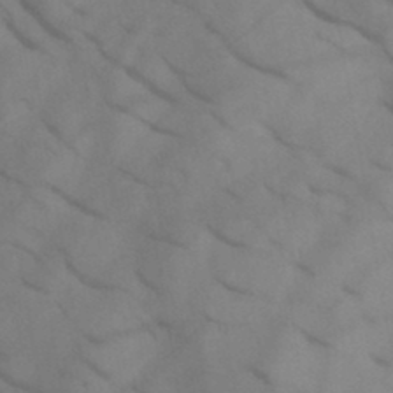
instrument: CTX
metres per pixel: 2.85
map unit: HNb
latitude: -44.9353
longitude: -41.2725
